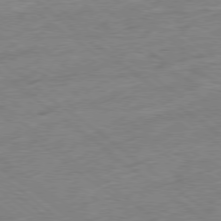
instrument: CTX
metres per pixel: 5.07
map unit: Ap
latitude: -78.8786
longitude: -49.8772
